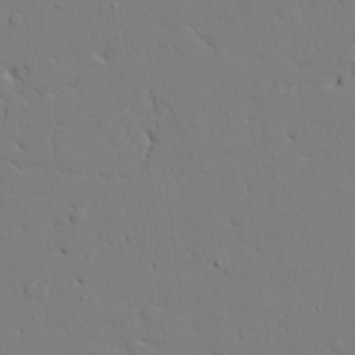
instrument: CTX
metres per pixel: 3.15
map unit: lAvf
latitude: 24.7435
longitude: -109.7638
